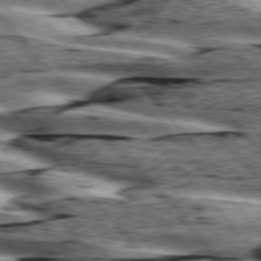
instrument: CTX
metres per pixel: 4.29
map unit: lApd
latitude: 76.0822
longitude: -82.7246
